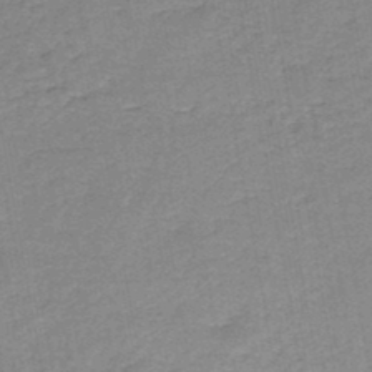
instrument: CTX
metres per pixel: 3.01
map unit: HNb
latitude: -46.2550
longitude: -37.5371
